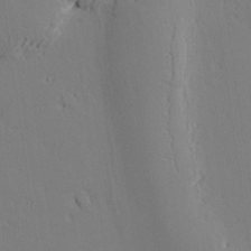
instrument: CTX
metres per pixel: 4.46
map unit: lAvf
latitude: 26.2901
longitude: -110.9136
